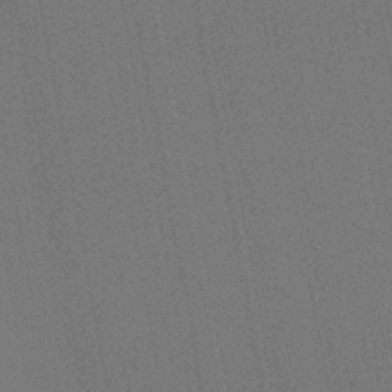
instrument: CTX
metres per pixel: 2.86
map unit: lHb
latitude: -45.1242
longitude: 74.6897
